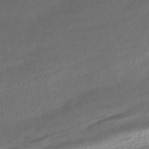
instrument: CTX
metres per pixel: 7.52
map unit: HNhu
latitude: -42.2361
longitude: 104.4062
